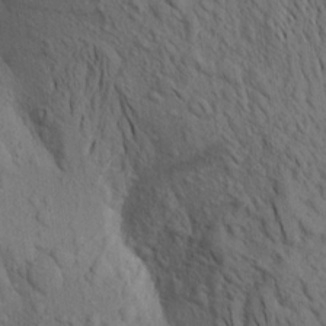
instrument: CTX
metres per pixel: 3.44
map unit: Aa
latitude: 19.2159
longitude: -149.0647
